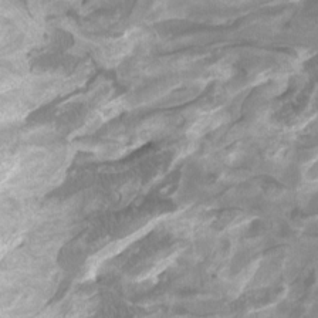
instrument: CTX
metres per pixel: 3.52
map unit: Htu
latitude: -7.1431
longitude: -49.2915
